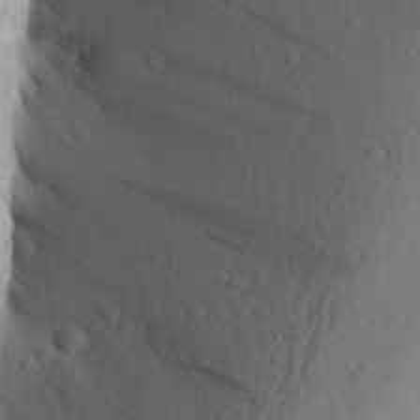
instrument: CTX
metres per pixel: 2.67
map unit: Aa
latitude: 24.8757
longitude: -149.9150
